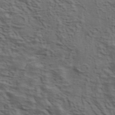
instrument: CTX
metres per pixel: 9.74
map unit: ANa
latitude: 44.7435
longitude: 38.2172
